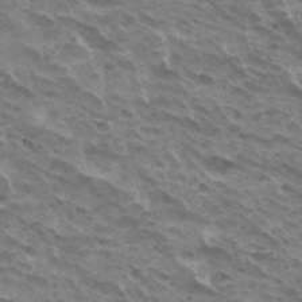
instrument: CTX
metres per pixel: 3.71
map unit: Hto
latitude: 32.5357
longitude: -40.6112
